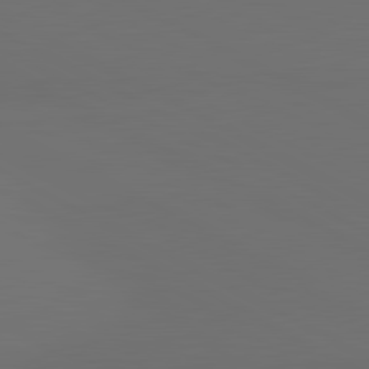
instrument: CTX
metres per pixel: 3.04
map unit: lApd
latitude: 81.6883
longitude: 152.6518
